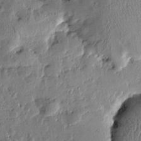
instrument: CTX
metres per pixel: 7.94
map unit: Htu
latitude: 1.0458
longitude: -178.4601
